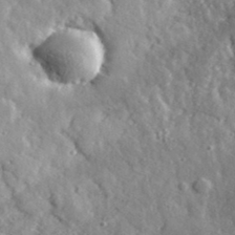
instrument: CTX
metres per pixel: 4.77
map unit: lHvf
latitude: 34.8758
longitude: -88.3468
